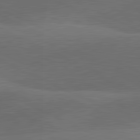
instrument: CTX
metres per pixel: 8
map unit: lApd
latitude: 81.7827
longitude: 127.1998
